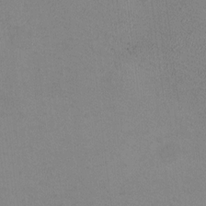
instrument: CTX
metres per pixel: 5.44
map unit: HNhu
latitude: 9.9150
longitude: 15.1998
